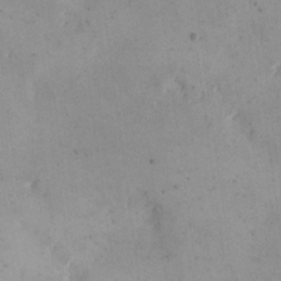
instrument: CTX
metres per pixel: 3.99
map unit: eHh
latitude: 24.3089
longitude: -66.1955
